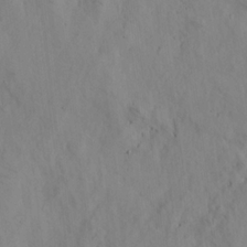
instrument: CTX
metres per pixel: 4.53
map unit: lHvf
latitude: 14.7247
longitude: 178.6140
